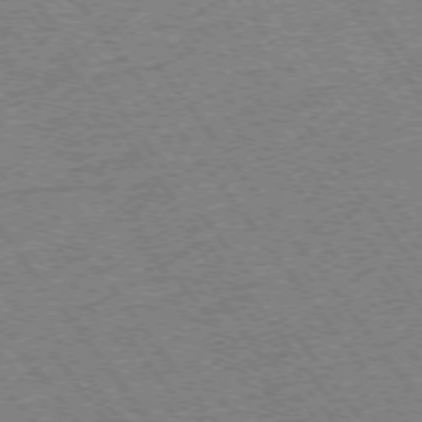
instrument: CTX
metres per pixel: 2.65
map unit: Ap
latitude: -75.2754
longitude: -87.9906
